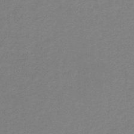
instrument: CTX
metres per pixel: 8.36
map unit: lHb
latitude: -46.4251
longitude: 63.8044
